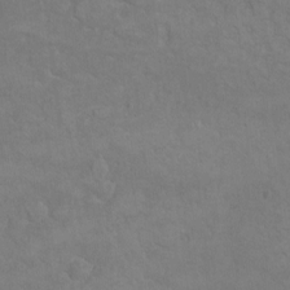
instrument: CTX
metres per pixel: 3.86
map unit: Hto
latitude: 6.7813
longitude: -35.5182
